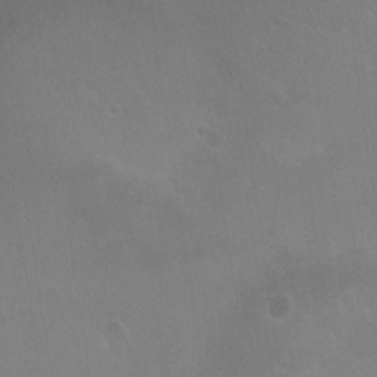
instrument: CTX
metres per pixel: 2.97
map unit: Nhu
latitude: -11.7667
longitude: -40.7246
